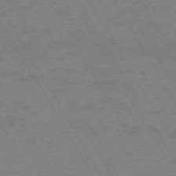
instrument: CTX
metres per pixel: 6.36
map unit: Hpe
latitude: -73.8422
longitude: 2.9163
